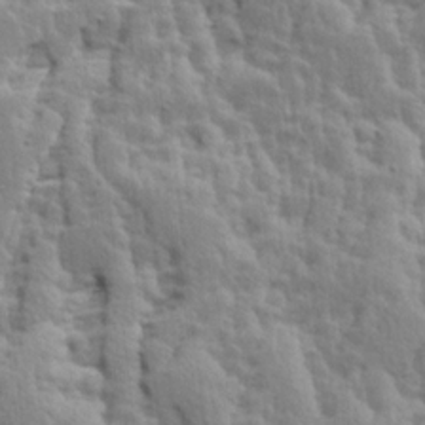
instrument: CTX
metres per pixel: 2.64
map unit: Ave
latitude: 13.9717
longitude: -134.5545
